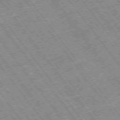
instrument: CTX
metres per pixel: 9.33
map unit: Hpe
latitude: -75.3510
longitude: -20.9703
